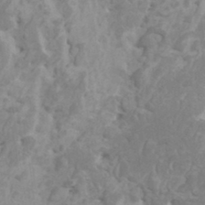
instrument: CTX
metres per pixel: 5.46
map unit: HNhu
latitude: -0.2362
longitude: 3.8800
